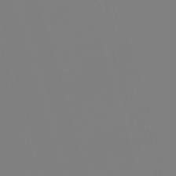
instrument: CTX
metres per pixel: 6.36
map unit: lHb
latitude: -49.7667
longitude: 82.0472
